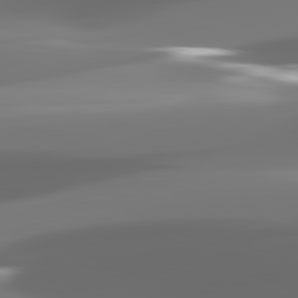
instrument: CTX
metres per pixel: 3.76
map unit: lApd
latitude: 82.4601
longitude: -146.4412
